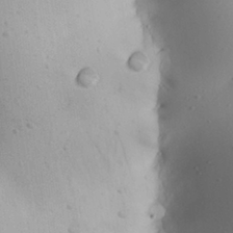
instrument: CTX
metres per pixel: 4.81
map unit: Aa
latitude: 27.3293
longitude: -128.6868
